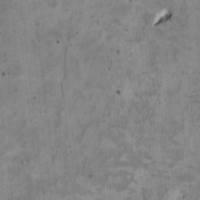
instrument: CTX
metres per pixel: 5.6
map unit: HNhu
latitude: 2.9324
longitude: -3.8772
